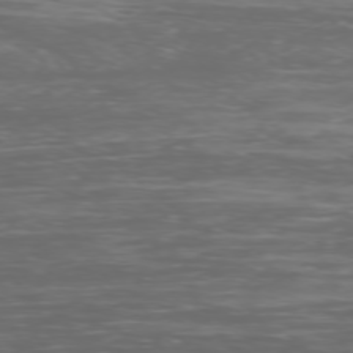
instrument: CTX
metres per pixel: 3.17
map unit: Ap
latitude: -76.8219
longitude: -68.6302
